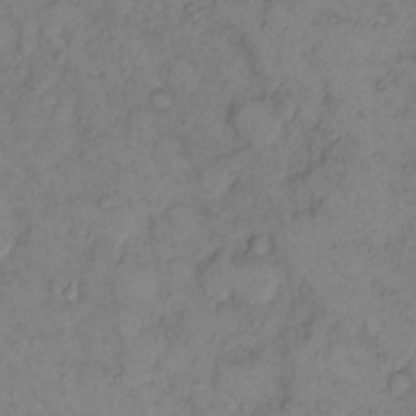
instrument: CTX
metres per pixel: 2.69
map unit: eHh
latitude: 11.6316
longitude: -62.7058
